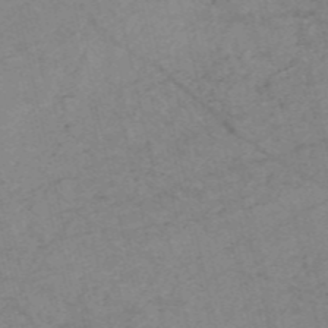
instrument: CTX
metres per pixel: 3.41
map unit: HNb
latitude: -54.7085
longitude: -43.5371
